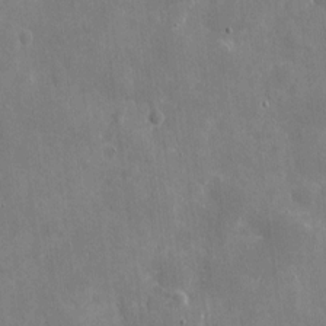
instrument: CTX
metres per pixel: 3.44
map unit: eHh
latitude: 9.5749
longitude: -70.1767
